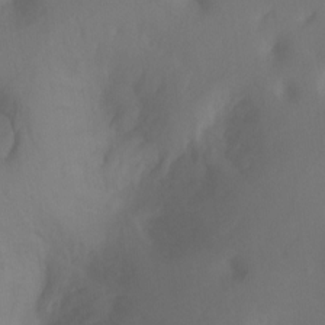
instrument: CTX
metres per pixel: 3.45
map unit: Hto
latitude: -7.6533
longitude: -44.3656
